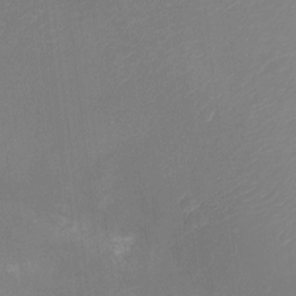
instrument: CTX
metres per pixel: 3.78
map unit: Ht
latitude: -11.5021
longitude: -23.4615
